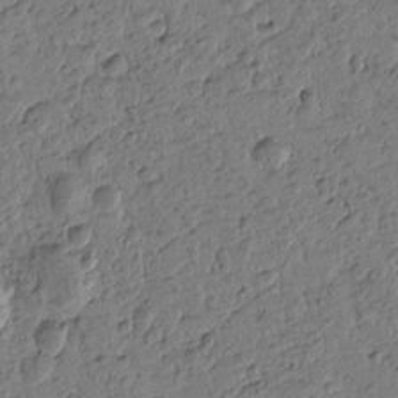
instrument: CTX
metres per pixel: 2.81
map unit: Htu
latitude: -0.8219
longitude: -175.9906
